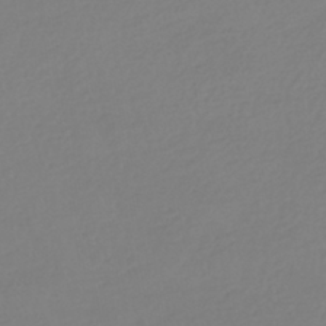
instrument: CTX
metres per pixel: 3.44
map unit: HNhu
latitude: -41.5777
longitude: 96.6897
